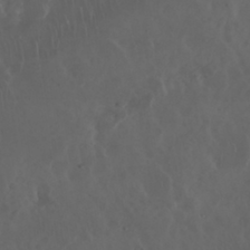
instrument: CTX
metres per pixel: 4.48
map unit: Nhu
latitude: 29.5749
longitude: -59.4993
